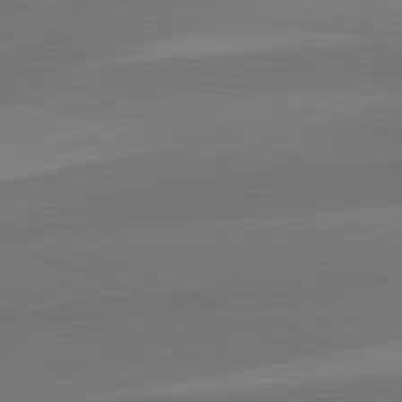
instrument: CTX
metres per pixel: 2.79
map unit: lApd
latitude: 82.3656
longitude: 137.1620
